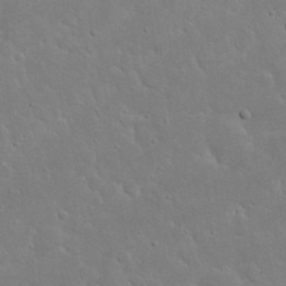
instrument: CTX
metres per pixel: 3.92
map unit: Nhu
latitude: 23.5560
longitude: -72.0255
